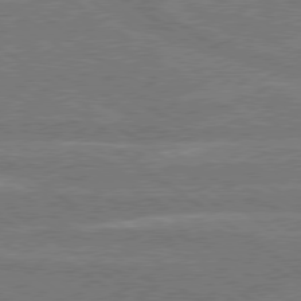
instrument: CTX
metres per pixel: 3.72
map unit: Hpe
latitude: 78.8002
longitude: -130.5924
